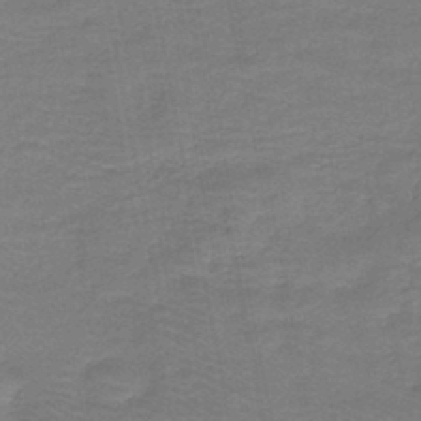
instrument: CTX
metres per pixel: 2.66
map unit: HNb
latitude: -44.1039
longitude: 52.6518
